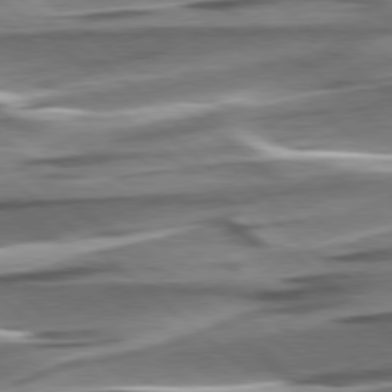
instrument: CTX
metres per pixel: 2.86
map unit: lApd
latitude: 78.1389
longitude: -56.0255
